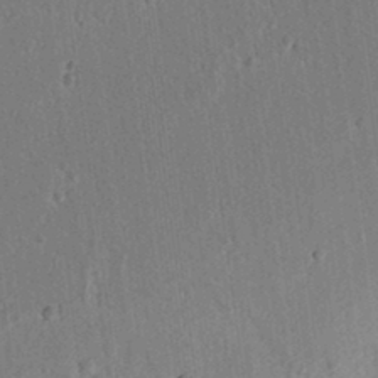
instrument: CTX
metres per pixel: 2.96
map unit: lAvf
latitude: 7.0080
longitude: 165.8045
